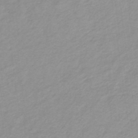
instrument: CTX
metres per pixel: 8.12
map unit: lHb
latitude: -31.9556
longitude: 64.8219
